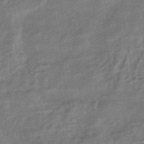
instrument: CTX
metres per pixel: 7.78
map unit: eHb
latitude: -42.8596
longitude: 83.6911
